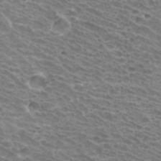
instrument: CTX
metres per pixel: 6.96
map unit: Hto
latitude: 33.3860
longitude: -41.9717
